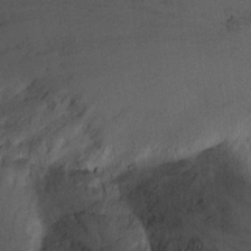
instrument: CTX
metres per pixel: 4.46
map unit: Hto
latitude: 7.6883
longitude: -38.0633
